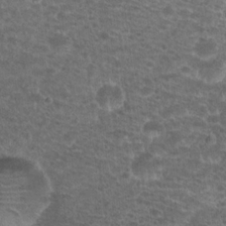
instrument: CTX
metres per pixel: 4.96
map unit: Hto
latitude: 19.5560
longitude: -40.7057
